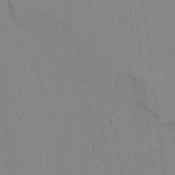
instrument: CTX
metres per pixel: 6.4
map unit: lAvf
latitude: 24.2333
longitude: -111.8584
